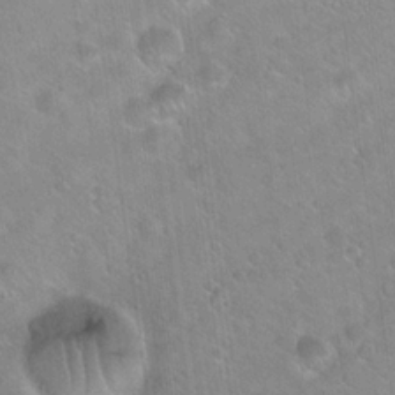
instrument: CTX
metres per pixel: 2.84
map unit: Hto
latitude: 20.1767
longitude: -53.5938
